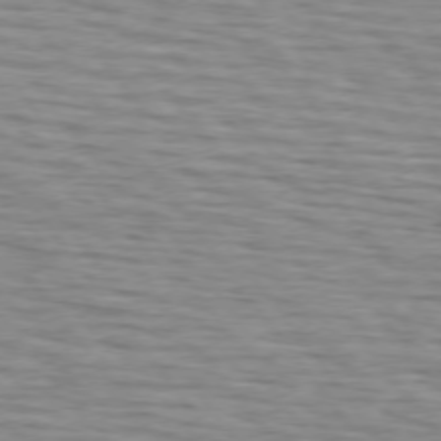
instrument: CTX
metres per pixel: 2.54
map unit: lApd
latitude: 74.6868
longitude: -72.2523
